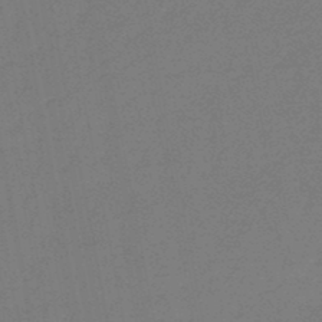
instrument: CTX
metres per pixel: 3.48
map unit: eHb
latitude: -46.9919
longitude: 80.3307
